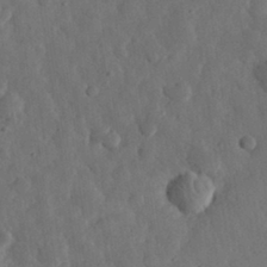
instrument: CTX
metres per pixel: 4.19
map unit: eHh
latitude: 31.4805
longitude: -78.5168
